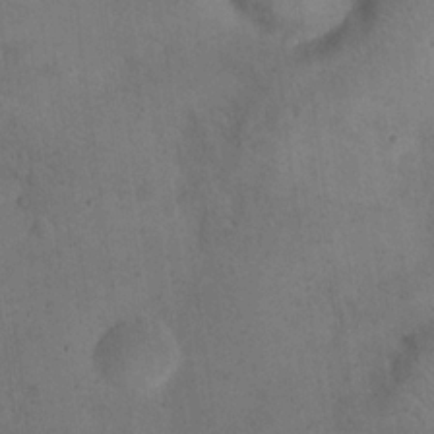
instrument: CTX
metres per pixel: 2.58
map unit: eHh
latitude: 21.6127
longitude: -60.4412
